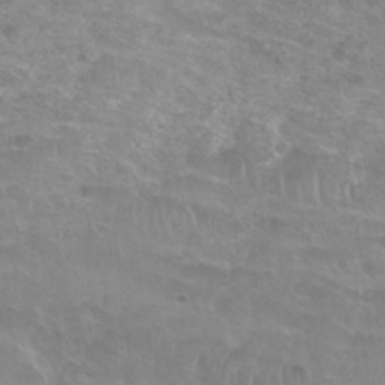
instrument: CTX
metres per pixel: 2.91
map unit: Nhu
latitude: 27.6505
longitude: -53.3293
